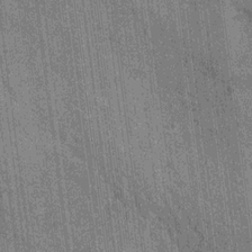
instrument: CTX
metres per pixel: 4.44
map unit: Hto
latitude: 14.4034
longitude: -35.9528
